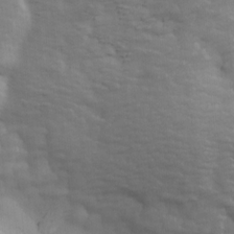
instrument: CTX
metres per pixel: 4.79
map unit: Ave
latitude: 13.7639
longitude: -105.3104
